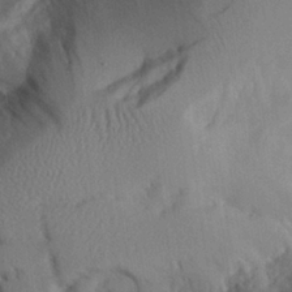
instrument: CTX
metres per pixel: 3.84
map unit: Aa
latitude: 25.9339
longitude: -128.8947
